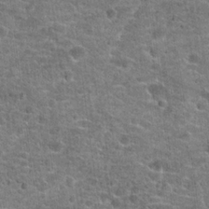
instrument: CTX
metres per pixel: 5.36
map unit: Hto
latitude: 20.6680
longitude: -43.7828
